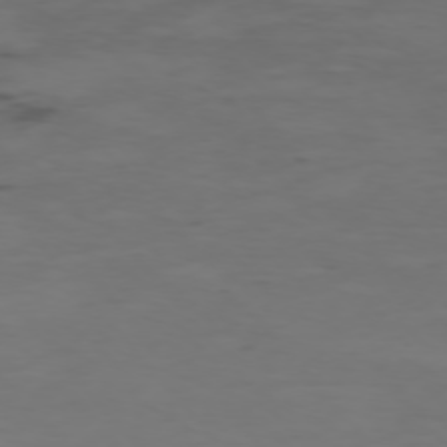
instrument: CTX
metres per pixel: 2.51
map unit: Ap
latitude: -76.0283
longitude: -66.4790
